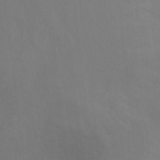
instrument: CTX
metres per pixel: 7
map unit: Ht
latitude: 5.0458
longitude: -28.8191
